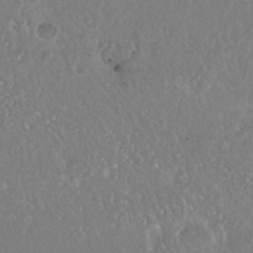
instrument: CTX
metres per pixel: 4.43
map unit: Nhe
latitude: -39.2376
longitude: -117.7450
